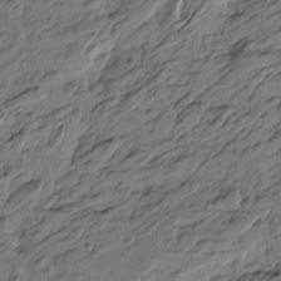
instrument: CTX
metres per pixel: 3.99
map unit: Htu
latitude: -6.1794
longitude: -179.1781
